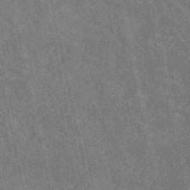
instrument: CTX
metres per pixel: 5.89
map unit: HNb
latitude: -52.8597
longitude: -38.3089
